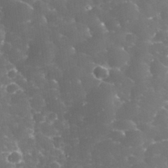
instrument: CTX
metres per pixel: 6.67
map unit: eHh
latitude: 33.7261
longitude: -63.4616
